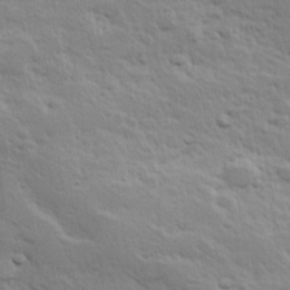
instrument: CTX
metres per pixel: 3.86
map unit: Hve
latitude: 24.8757
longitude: 144.8786
